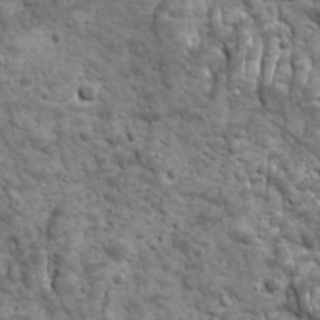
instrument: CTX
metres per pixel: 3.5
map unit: Ave
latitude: 16.7246
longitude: -133.6127
